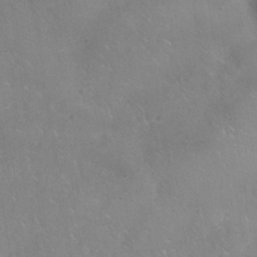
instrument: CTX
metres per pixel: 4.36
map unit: Nhu
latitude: 25.4426
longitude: -54.5168
